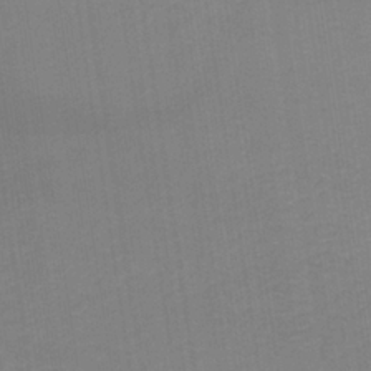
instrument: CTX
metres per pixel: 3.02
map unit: lHb
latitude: -34.9731
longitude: 64.7652
